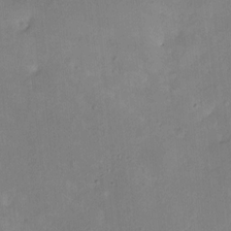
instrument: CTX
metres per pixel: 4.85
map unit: HNhu
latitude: 8.1200
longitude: 4.7841
